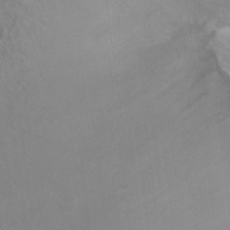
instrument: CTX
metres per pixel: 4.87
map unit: Ht
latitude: -9.0108
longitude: -36.8002
